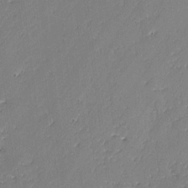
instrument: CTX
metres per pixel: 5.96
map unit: lAvf
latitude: -2.3873
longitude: -105.4805
